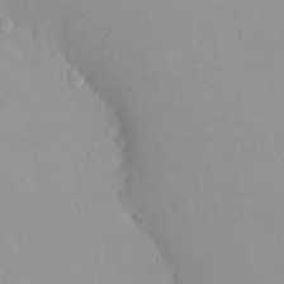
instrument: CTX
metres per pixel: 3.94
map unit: eHh
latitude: -8.0094
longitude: -70.2144
